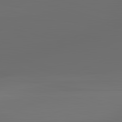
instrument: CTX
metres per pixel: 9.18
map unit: lApd
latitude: 83.2914
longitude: -133.2537
